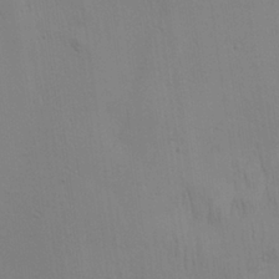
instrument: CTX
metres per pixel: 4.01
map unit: Aa
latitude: 28.2522
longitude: -138.8758
